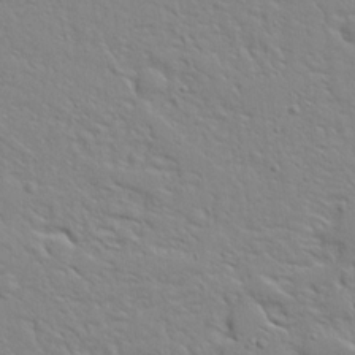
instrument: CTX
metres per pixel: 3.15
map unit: Ave
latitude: 13.8206
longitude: -139.3671
